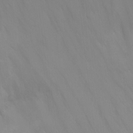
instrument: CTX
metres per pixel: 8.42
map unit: Ht
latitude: -2.6329
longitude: -24.2144
